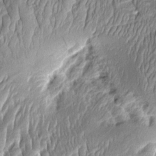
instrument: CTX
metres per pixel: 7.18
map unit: Aa
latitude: 8.9514
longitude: -132.7246
